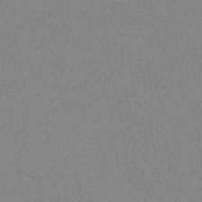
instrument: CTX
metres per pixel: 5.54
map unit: lHb
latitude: -40.8219
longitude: 74.5763
